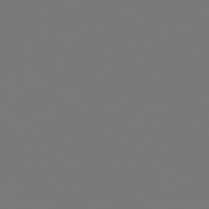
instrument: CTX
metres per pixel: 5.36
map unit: Hpe
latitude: 78.8002
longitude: -138.9136
